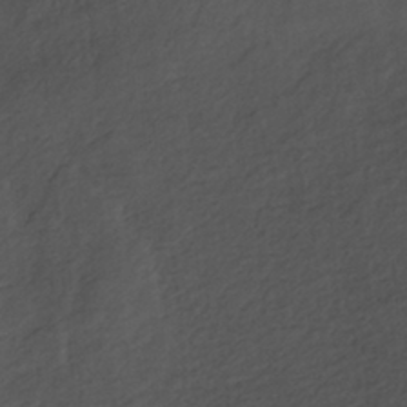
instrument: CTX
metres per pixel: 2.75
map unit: HNhu
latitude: -43.1998
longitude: 97.1242
